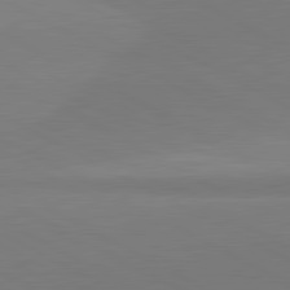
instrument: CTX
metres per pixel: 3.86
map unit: lApd
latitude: 81.5182
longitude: 158.8974
